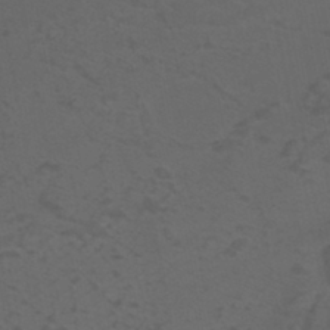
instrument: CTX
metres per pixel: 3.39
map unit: eHh
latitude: -42.6329
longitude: -31.4616
